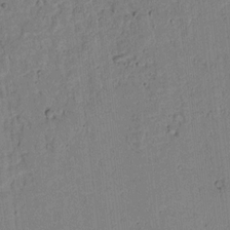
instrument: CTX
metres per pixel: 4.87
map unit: lAvf
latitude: 6.6868
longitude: 169.3320
